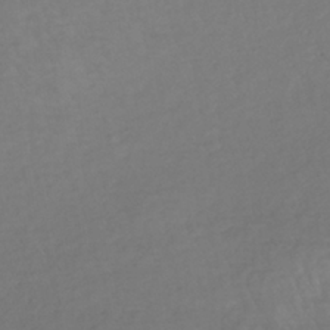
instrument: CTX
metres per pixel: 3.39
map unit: lHb
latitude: -37.8044
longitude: 70.1228
